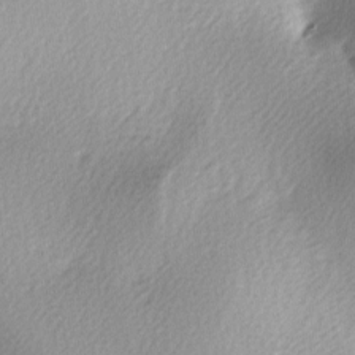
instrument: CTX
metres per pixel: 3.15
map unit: lAa
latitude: -5.5588
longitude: -122.3656
